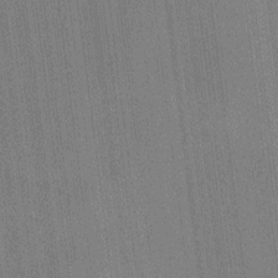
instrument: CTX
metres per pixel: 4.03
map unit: HNhu
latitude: 8.9703
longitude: 15.4644
